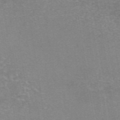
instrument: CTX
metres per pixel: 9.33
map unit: eAb
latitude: 46.8002
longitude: 102.3873
